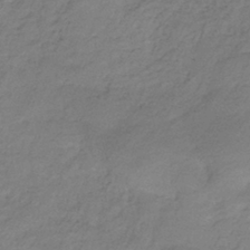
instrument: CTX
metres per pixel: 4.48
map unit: HNhu
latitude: -29.2754
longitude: 68.4251
